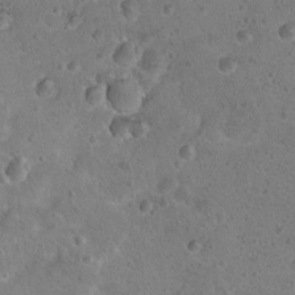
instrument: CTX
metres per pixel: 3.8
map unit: Nhu
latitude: 17.1970
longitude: -32.7624
